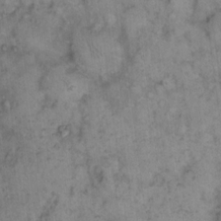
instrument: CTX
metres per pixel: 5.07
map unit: eHh
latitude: 14.9325
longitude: -64.5735
